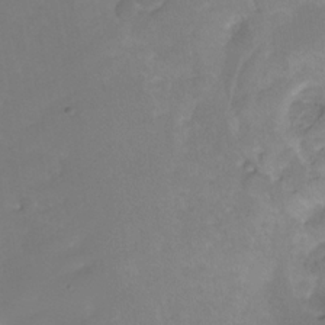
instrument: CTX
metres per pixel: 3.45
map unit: HNhu
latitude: -27.8989
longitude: 75.3888
